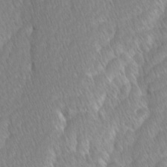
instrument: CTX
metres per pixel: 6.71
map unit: Ave
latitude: -1.1620
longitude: -114.1199
